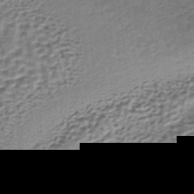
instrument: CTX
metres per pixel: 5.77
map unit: lHb
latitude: -36.1416
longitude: 60.0661
